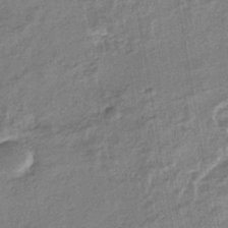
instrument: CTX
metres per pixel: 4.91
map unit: eHb
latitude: -35.6722
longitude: 76.6330
